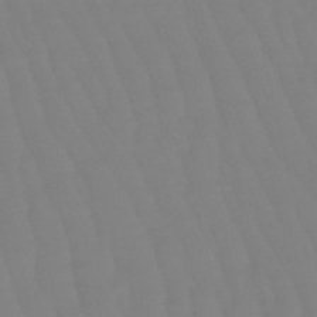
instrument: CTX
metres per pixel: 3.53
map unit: lHb
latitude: -49.4455
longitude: 76.3495
